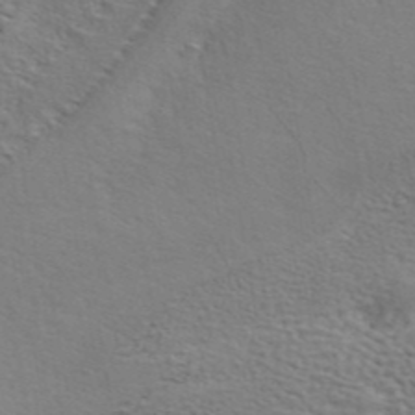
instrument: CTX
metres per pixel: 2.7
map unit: ANa
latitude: 41.7638
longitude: 54.7085
